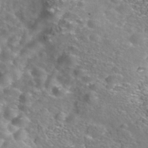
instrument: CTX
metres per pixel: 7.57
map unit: Nhe
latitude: -40.9919
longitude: -99.8205
